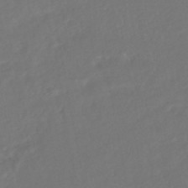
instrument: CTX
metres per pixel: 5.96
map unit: HNhu
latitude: -46.0850
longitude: 103.4643
